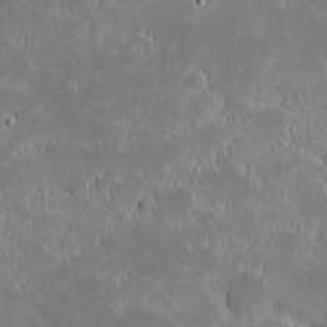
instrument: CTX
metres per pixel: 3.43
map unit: eHh
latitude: -1.8423
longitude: -84.0822
